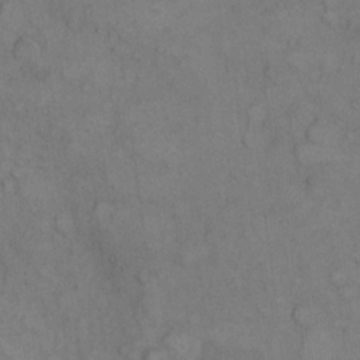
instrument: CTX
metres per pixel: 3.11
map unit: eHh
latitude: 8.7624
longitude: -62.9514
